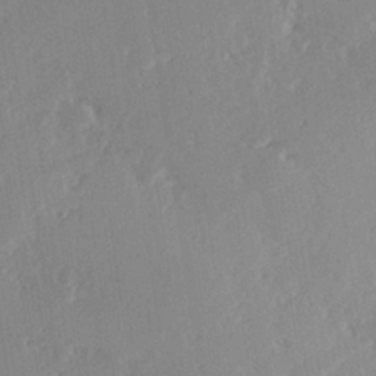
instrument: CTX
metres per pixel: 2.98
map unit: Hve
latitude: 26.4223
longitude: -93.8205
